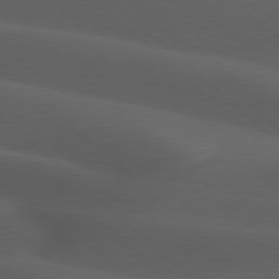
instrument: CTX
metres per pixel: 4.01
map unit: lApd
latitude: 77.6505
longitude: -54.3845
